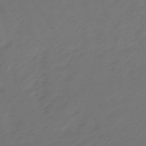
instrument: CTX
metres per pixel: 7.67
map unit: lHb
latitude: -47.8233
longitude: 81.8800
